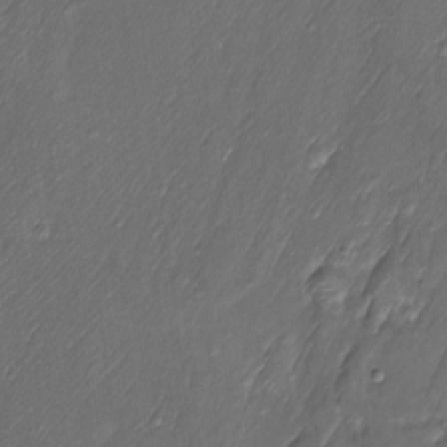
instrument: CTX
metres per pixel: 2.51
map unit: Htu
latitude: -6.9919
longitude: 155.1809
